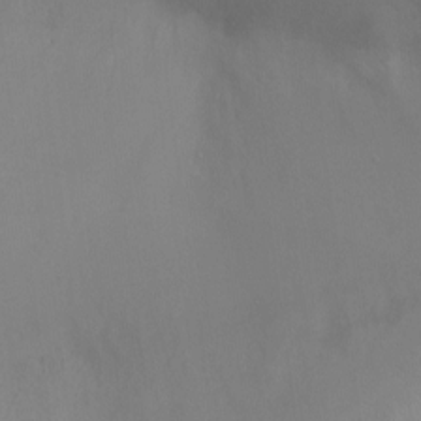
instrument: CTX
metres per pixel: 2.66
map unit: Ht
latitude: -4.9919
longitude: -28.8380
